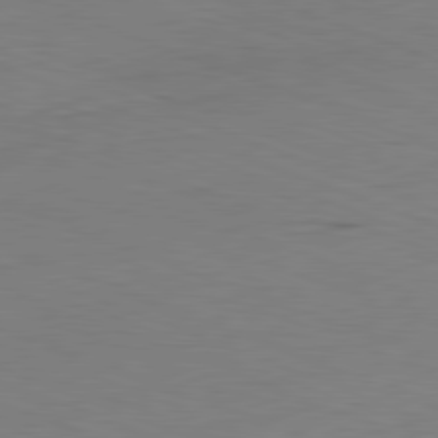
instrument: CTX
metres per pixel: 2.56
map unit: Ap
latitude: -82.1417
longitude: -80.1200
